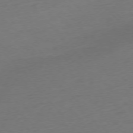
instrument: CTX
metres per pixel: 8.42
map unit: Ap
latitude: -76.3684
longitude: -80.8569
